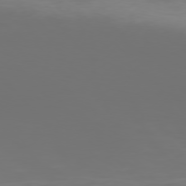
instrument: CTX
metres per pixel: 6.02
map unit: Hpe
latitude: 76.1389
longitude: -133.7450
